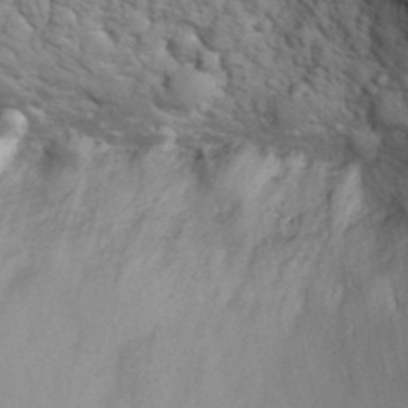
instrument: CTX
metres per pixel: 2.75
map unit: eHh
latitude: 32.3467
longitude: -66.6112
